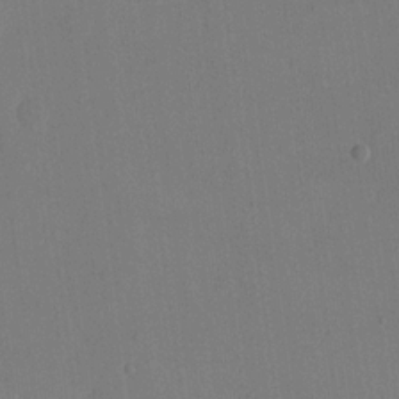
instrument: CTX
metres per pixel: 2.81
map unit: eHh
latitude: 18.2900
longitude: -67.6693
